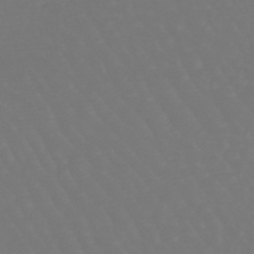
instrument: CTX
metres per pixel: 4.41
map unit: lHb
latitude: -47.1620
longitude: 76.0094
